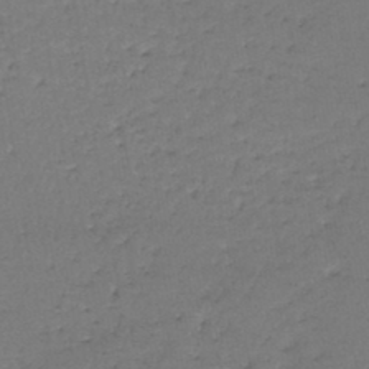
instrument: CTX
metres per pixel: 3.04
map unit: lHb
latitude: -43.6154
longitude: 58.3306
